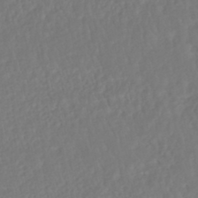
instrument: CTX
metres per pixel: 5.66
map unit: HNhu
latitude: -46.1983
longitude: 103.5210
